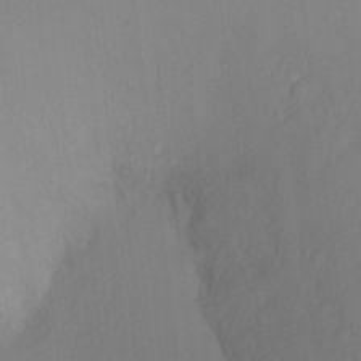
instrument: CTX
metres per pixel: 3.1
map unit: Ht
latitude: -8.5574
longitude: -38.0444
